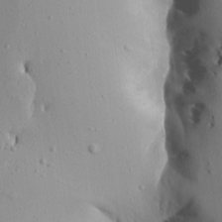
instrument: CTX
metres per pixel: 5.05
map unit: Aa
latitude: 9.4049
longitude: -135.1592
